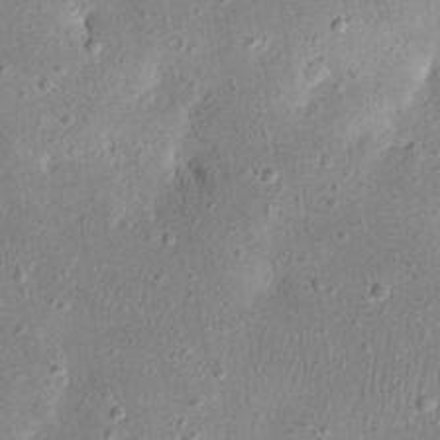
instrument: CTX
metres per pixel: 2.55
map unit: eHh
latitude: 23.2537
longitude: -67.7638
